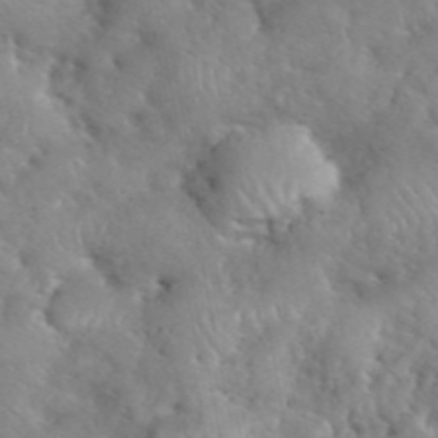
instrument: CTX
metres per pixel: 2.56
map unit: eHh
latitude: 40.1955
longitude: -56.7246
